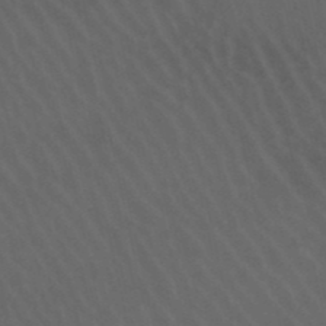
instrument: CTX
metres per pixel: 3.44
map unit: lHb
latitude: -46.5951
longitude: 77.1809
